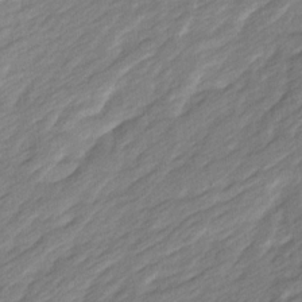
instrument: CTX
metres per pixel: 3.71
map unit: Ave
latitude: 15.8395
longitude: -136.1200
